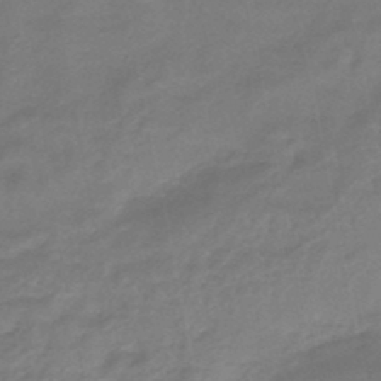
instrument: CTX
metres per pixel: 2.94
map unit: eHb
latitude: -46.0850
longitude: 87.8045
